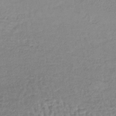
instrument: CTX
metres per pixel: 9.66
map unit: lHb
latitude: -36.4818
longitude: 61.8422
